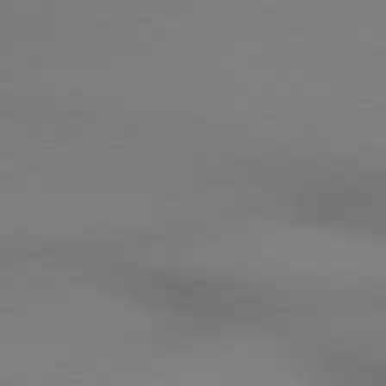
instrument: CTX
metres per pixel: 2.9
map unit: lApd
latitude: 79.2915
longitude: 179.3509
